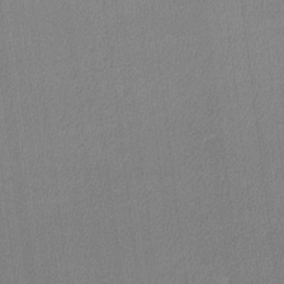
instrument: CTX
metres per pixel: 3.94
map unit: lHvf
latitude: -10.9731
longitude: -99.3103
